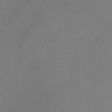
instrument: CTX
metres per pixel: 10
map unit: lAa
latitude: 2.5923
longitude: -115.6504
